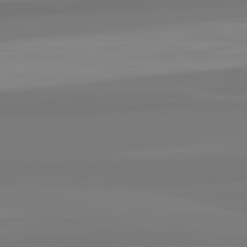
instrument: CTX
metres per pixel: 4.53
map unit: lApd
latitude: 82.6301
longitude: 173.6533
